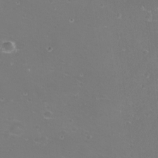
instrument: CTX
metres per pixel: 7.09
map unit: eHh
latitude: -11.8611
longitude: -61.9150
